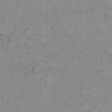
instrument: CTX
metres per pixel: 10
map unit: Hto
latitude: 7.6316
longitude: -36.0255
